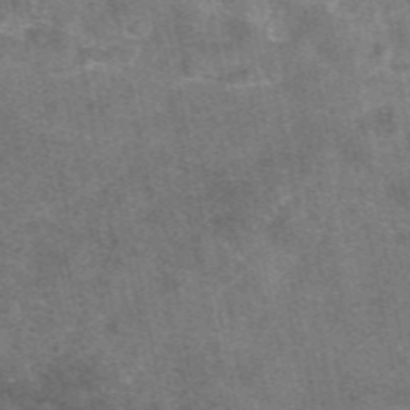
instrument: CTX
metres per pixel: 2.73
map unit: eAb
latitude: 47.6694
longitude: 121.2943
